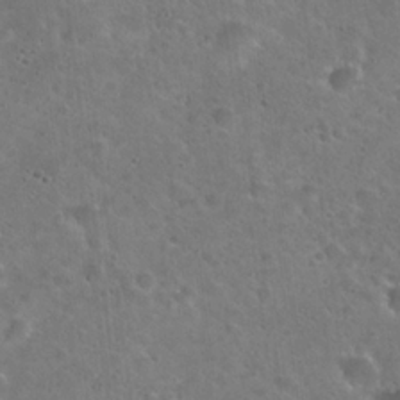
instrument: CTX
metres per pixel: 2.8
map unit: Hto
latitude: 22.1578
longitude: -53.4238
